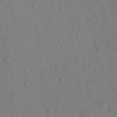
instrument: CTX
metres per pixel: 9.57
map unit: Nhu
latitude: 13.9339
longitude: -29.3859
